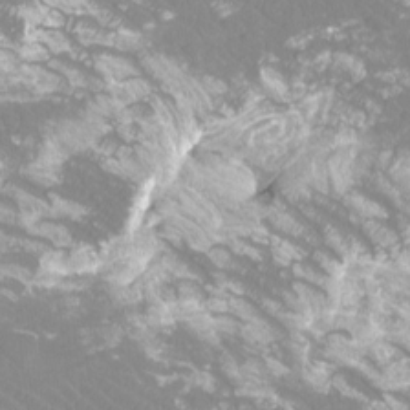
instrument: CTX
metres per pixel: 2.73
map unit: Htu
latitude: -12.3306
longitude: -71.8394
